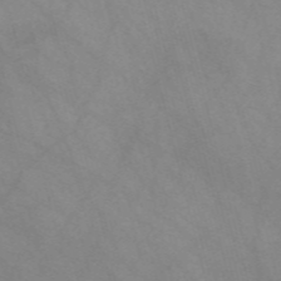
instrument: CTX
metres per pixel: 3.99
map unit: Nve
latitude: -58.2172
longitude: 58.4062
